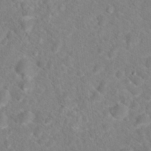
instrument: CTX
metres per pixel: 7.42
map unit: Hto
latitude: 18.6490
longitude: -38.5357
